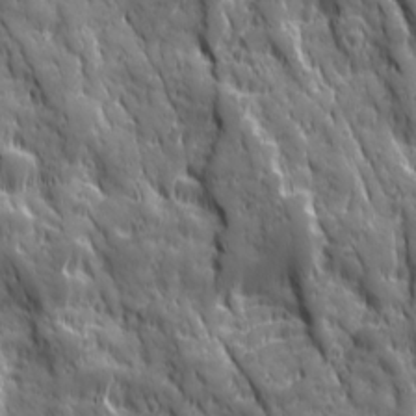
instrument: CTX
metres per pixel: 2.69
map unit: Ave
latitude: 19.4426
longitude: -133.0836
